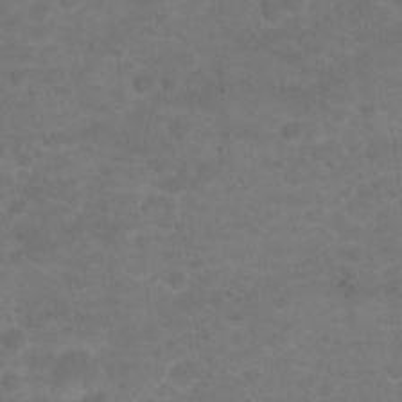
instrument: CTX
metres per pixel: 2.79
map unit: Hto
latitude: 19.2726
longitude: -39.0836
